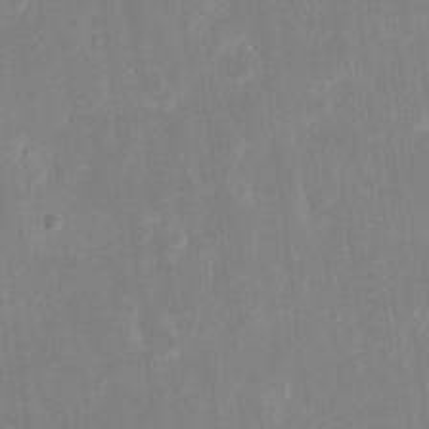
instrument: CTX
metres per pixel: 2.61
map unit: eHh
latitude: 6.3656
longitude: -69.4804
